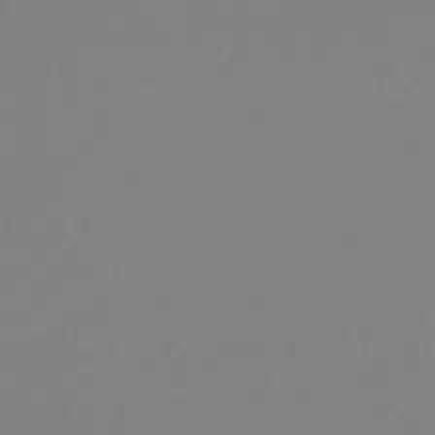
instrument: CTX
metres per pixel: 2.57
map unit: lHb
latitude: -45.7856
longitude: 69.2753
